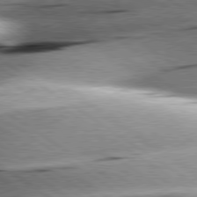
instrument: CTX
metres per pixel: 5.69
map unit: lApd
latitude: 79.5371
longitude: -155.4237
